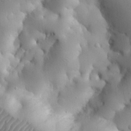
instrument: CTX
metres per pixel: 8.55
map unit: Nhu
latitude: 26.3467
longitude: -72.4034
